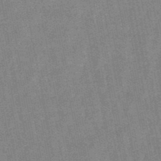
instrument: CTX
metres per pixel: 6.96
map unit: lHb
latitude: -48.2929
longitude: 78.8408
